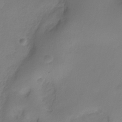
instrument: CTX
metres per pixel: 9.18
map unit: HNhu
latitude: -27.4832
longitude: 75.2187
